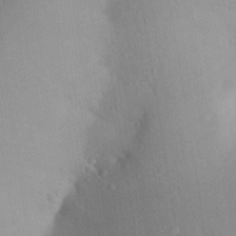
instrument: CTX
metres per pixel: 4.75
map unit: Aa
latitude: 27.0081
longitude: -147.9717
